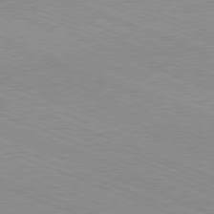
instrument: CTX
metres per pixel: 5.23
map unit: Ap
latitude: -81.4077
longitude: -73.9528
